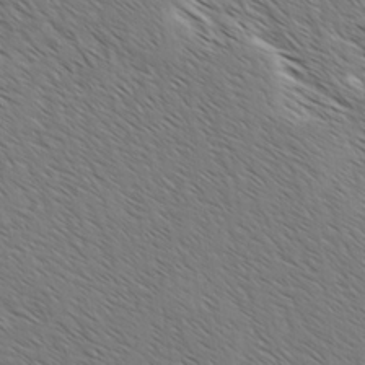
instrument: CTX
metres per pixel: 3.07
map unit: lAvf
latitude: -2.4062
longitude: -113.3293
